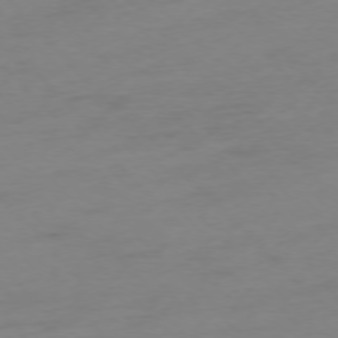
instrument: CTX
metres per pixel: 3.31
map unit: Ap
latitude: -77.1431
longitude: -63.3860
